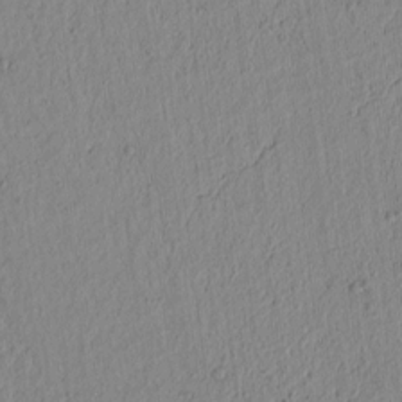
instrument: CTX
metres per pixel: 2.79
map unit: lAvf
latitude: 7.0647
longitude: 164.0094
